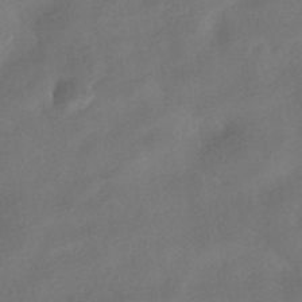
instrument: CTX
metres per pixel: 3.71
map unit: HNhu
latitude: -41.1620
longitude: 102.8219
